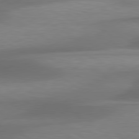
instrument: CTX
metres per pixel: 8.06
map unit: lApd
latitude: 79.7828
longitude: -86.5734
